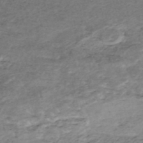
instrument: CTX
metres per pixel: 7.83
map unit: Nhe
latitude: -47.4076
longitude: -171.4237
